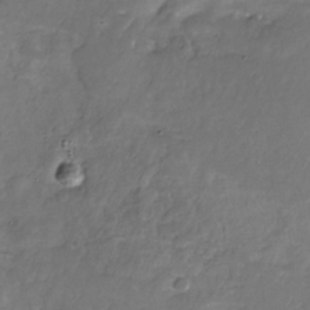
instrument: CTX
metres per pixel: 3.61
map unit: Nhu
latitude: -28.0094
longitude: -70.9325
